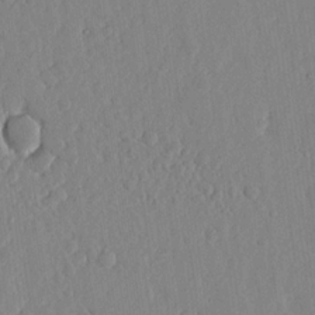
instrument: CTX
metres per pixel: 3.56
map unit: lHvf
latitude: 18.4412
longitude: -114.8191
